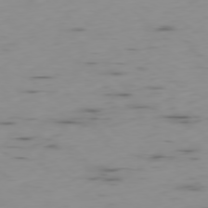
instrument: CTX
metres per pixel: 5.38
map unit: Hpe
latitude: -78.4440
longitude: 14.8597
